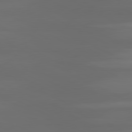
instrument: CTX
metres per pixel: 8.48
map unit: lApd
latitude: 80.8569
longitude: -139.4426
